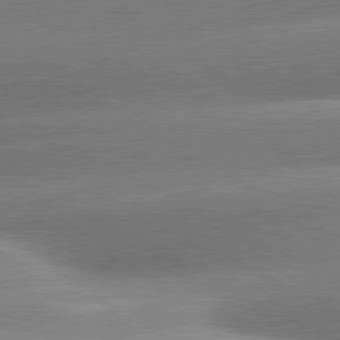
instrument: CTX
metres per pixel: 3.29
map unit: lApd
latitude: 80.8947
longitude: -158.4979
